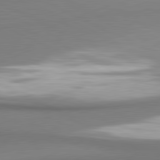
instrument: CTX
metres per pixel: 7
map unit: lApd
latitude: 81.0458
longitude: 176.3873
